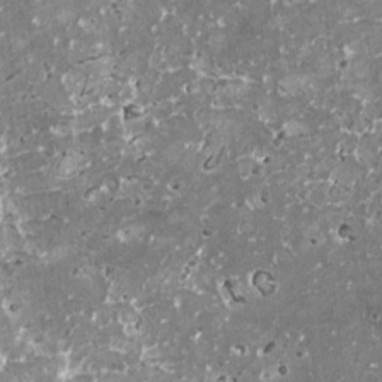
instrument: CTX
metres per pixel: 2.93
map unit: HNhu
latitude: 0.8569
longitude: 6.6140
